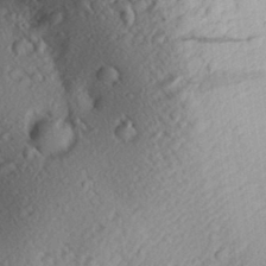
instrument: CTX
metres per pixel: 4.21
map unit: Aa
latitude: 30.1200
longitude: -136.2334
